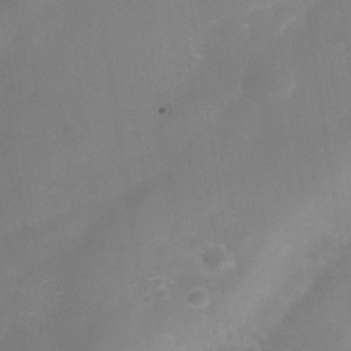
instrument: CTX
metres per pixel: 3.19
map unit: Nhe
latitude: -38.1039
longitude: -112.9891
